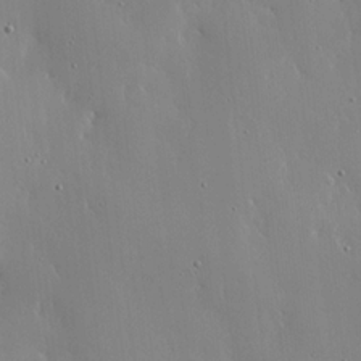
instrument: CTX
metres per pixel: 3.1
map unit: lHvf
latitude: 18.6301
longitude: -117.3671
